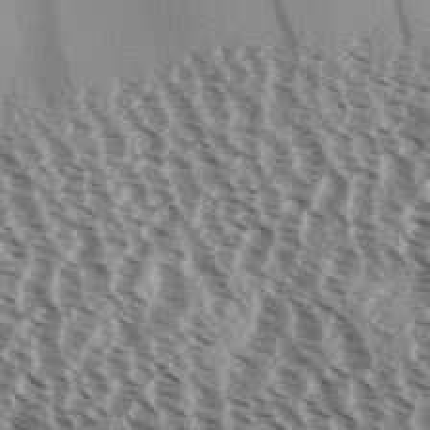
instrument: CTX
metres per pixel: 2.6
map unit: Aa
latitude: 32.3845
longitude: -138.0822
